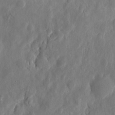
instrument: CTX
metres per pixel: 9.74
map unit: eHh
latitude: 7.6883
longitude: -72.7625
